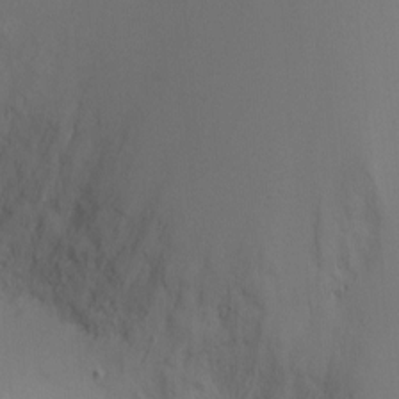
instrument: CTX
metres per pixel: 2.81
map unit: Ht
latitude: -7.3131
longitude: -24.0633
